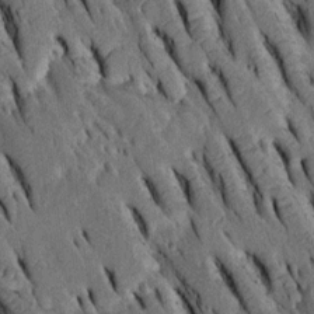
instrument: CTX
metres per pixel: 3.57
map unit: Htu
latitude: -2.7841
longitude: 150.9919
